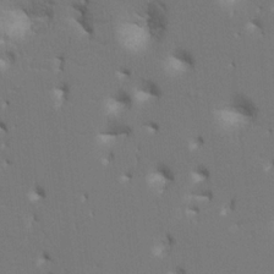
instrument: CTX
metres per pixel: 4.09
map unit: HNhu
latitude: 7.8394
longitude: -4.3845
